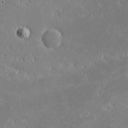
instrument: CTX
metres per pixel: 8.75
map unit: eHh
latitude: -2.0661
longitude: -83.9906
